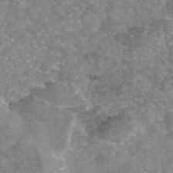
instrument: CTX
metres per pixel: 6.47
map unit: eAb
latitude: 45.7072
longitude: 105.2754
